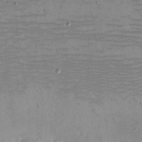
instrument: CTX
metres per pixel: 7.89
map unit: eHh
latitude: -5.1809
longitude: -82.1011
